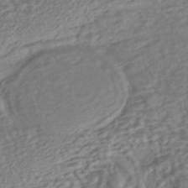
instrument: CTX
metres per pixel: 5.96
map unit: HNhu
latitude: -44.3495
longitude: 101.6721
